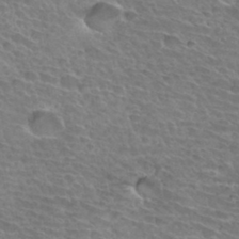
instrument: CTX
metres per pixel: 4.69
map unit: Hto
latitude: 34.2711
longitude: -43.0459
